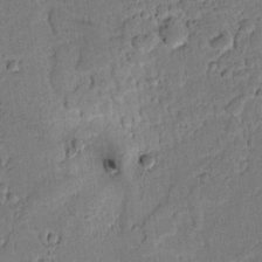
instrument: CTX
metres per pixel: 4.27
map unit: lAvf
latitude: 8.7057
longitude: 164.9164
